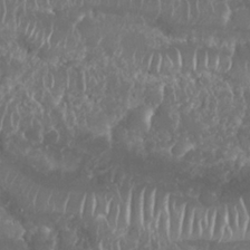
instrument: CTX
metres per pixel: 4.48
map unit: Nhu
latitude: 25.7449
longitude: -60.7057
